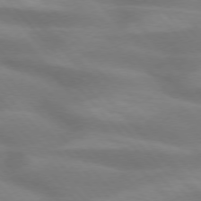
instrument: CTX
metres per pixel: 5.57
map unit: lApd
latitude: 74.4223
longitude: -61.0080
